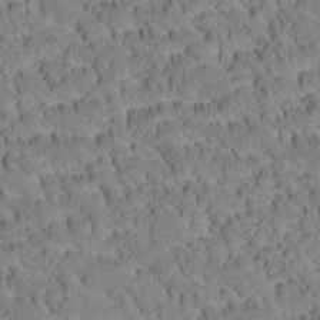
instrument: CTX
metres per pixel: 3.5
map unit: Htu
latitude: -4.2172
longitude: 173.1242
